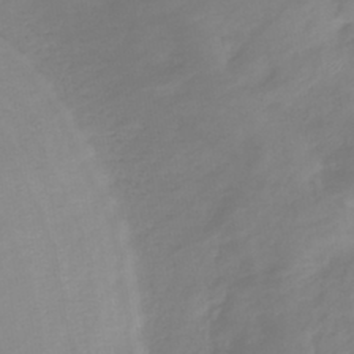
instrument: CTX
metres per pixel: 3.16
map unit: eHb
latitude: -40.7463
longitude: 80.9920
